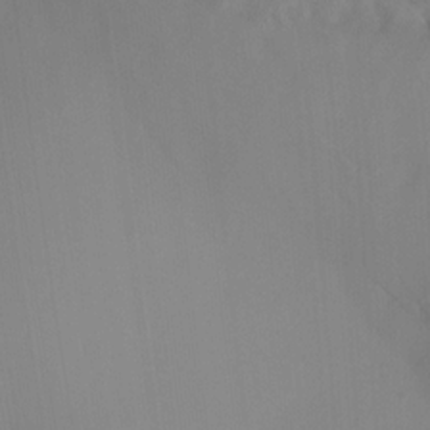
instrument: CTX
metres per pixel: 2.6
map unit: Ht
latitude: -13.5777
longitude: -51.5749
